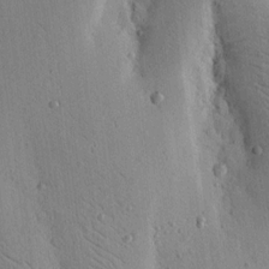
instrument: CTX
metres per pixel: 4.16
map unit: Nhu
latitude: 15.4994
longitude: -77.9717
